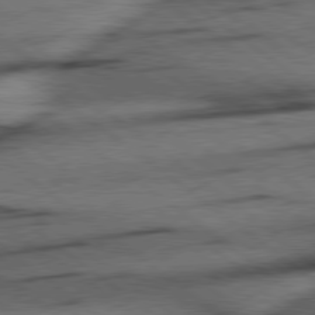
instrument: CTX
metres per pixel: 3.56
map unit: Hpe
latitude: 78.6491
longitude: -154.8380
